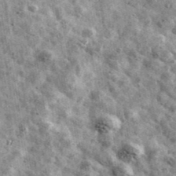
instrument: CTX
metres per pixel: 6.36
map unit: Ave
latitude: 41.8961
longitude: -107.4615
